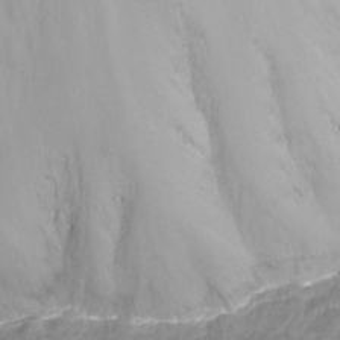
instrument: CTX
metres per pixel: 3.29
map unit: Nhu
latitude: -14.4440
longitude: -63.4049
